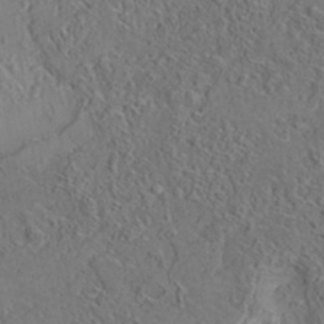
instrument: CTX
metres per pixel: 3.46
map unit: eAb
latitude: 35.5938
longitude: 109.8422
